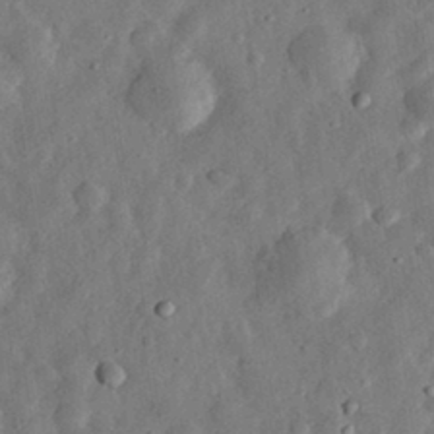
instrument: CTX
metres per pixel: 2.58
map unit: eHh
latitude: 31.4049
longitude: -76.2333
